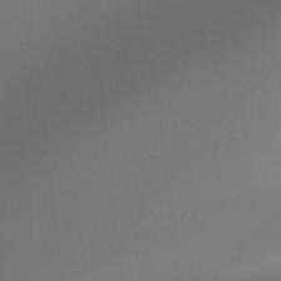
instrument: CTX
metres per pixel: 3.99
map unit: Htu
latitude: -14.7275
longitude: -45.4237
